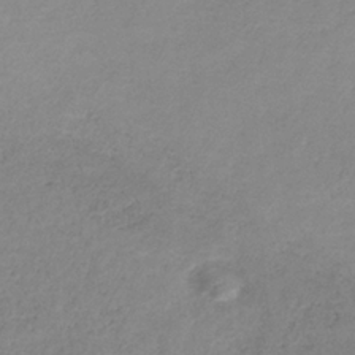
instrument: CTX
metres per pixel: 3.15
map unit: HNb
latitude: -33.3510
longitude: 56.3684
